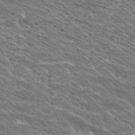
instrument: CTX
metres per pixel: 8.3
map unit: Hto
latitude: 30.1767
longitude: -42.9325
